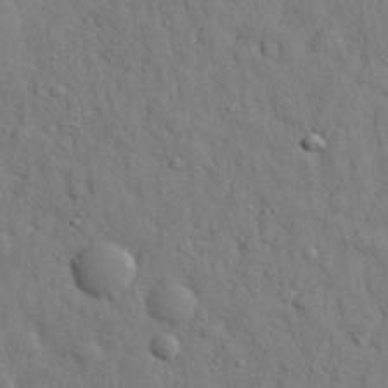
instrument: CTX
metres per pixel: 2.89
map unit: eHh
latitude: 28.7435
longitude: -74.8947
